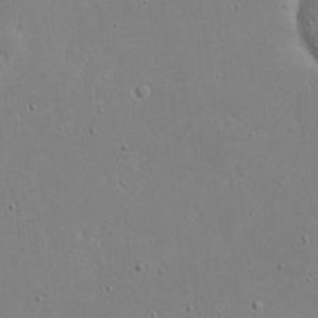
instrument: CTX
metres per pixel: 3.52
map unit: eHh
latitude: 17.2915
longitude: -71.6316
